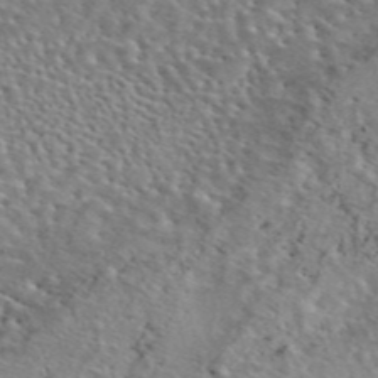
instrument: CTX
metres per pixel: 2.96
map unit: eAb
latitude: 45.2915
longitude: 113.7856
